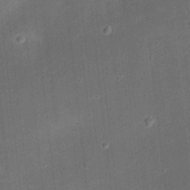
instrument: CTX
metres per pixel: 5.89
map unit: eHh
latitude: 24.1766
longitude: -70.7435
